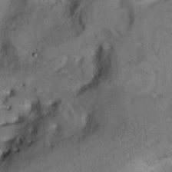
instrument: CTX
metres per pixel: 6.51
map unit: Ht
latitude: 10.1767
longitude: -32.0255
